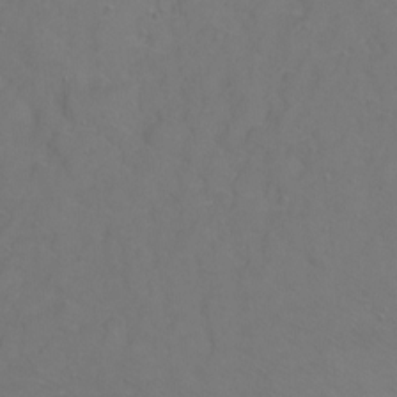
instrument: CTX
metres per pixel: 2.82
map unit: Ht
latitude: 1.8961
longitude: -33.2537
